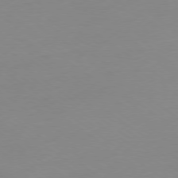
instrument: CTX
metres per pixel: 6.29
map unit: Ap
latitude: -79.1242
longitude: -67.5938
